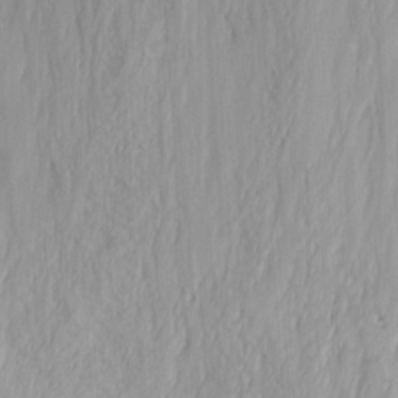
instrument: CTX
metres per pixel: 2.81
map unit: Nhu
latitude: -1.3510
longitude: -73.8395
